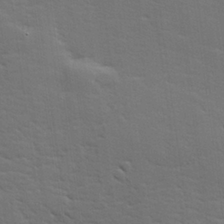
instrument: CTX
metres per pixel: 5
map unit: lHvf
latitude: 26.4790
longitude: 143.3131
